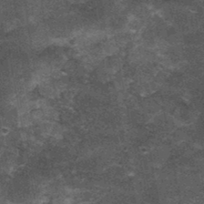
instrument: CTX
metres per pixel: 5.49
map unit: Nhu
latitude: 3.3292
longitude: -17.1403
